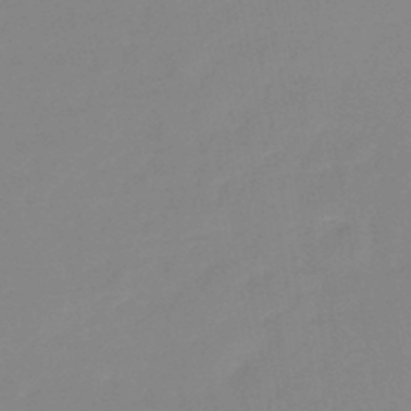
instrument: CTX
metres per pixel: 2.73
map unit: lHb
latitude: -44.1039
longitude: 59.9178
